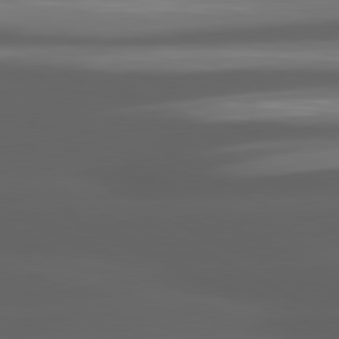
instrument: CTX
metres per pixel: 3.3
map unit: lApd
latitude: 80.4601
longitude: -144.9514
